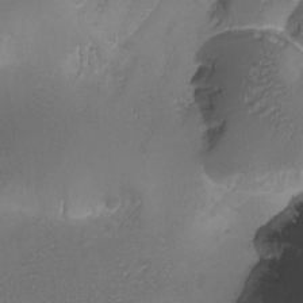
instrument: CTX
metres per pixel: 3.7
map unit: Ave
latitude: -7.5588
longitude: -119.1214
